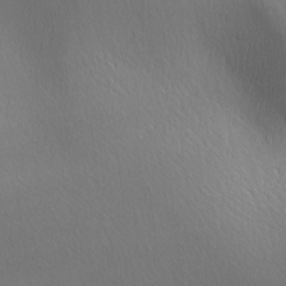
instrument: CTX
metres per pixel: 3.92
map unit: lAa
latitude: -5.9745
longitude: -121.8773
